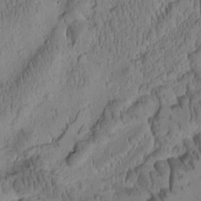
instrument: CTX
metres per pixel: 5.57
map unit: Htu
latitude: -2.2172
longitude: 171.8234
